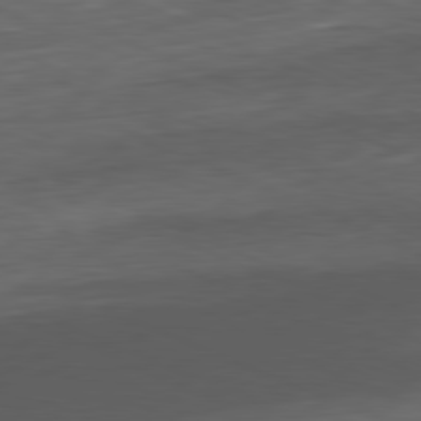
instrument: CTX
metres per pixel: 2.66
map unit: Ap
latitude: -81.7100
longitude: -75.8017
